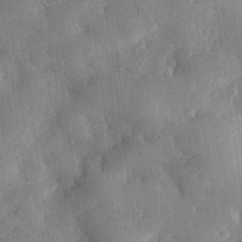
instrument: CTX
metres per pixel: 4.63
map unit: eHh
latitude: 31.5183
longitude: -75.2915
